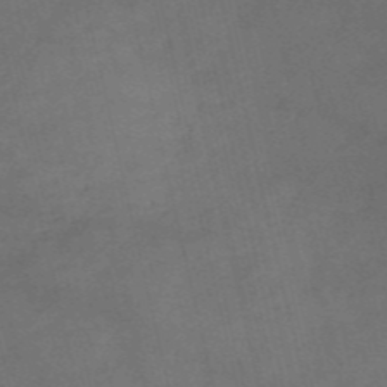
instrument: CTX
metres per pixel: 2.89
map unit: eHh
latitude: -54.8786
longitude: -91.2915
